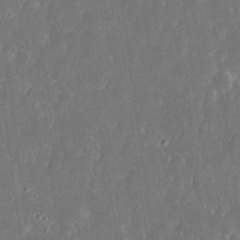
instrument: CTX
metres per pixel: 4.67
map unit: eHh
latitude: 16.4412
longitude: -72.9892
